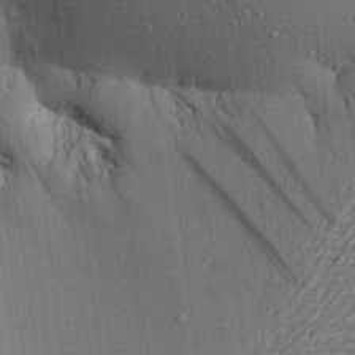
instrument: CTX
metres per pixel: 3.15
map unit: Aa
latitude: 22.8191
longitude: -144.6490
